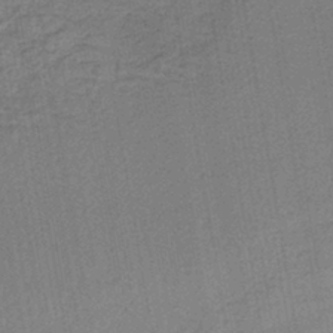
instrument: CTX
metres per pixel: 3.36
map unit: lHb
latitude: -40.7085
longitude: 60.8408
